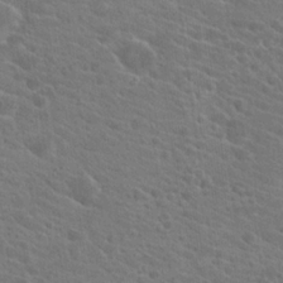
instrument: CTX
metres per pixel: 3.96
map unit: Hto
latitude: 22.2333
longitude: -39.8016
